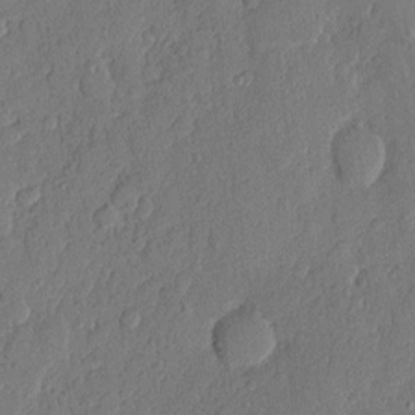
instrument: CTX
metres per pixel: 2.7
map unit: eHh
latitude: 6.3467
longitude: -74.7624
